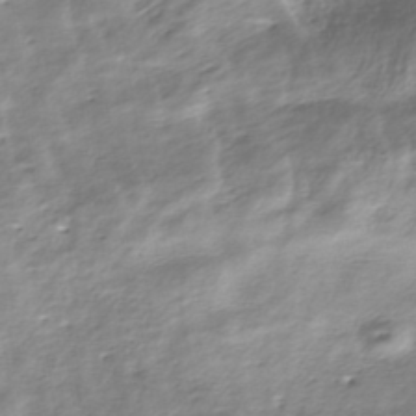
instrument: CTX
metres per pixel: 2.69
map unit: HNhu
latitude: -40.4818
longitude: 109.5021
